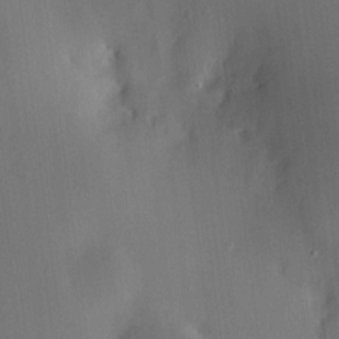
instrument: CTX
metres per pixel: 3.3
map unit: HNhu
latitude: 9.8772
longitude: 15.8990
